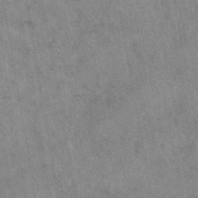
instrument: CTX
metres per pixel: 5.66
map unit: eAb
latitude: 42.5924
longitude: 109.4643
